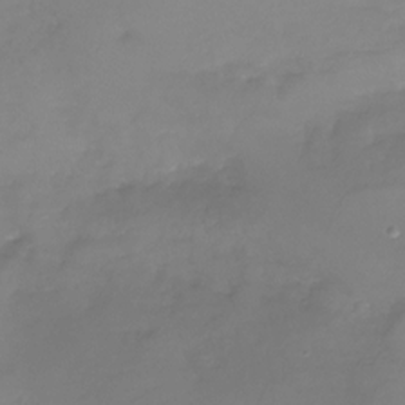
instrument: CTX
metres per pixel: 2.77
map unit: Nhu
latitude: -25.9178
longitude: -57.6693
